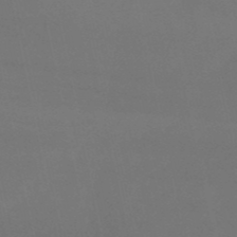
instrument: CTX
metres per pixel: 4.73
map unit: HNb
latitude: -50.0661
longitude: -43.4427
